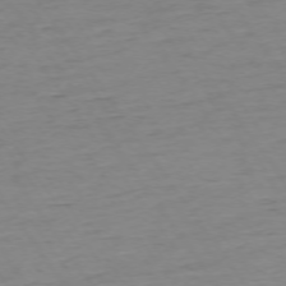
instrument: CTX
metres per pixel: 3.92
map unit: Ap
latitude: -74.3873
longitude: -83.9339
